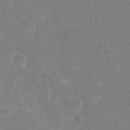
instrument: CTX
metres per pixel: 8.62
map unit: HNhu
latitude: 6.4601
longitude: 2.9352
